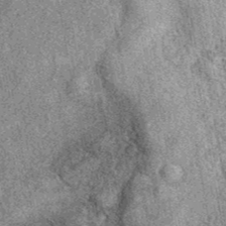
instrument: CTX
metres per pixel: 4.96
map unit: eAb
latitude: 39.5371
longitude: 108.2739
